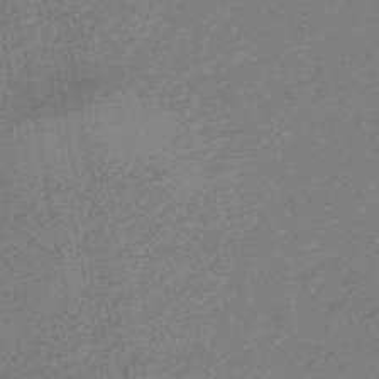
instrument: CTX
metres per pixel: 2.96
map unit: eHb
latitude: -44.8975
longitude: 88.9164
